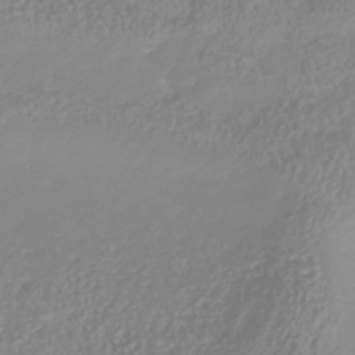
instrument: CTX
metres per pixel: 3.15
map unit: Nhu
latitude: -41.1242
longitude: -84.4412
